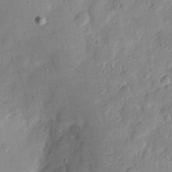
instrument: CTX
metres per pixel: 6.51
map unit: eHh
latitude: 7.6505
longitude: -71.7827
